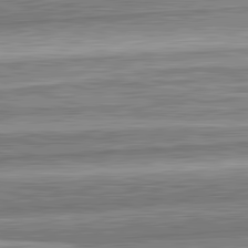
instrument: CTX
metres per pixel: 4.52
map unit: lApd
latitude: 82.7246
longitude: 167.2565
